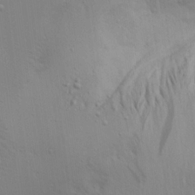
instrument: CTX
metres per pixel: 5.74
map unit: Aa
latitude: 18.8758
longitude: -142.3278
